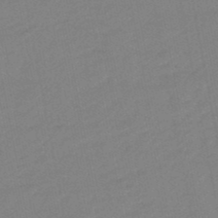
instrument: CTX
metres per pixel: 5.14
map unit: eHb
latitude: -48.2173
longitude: 85.8611
